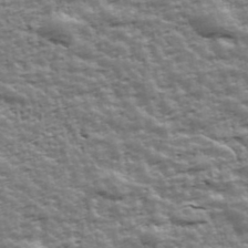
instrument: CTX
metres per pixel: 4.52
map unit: Ave
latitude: 42.4601
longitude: -112.9136
